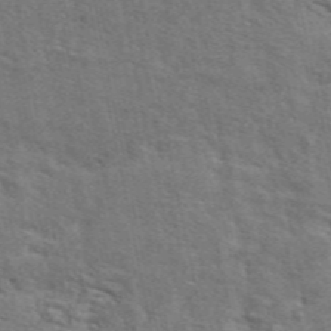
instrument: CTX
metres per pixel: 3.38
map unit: ANa
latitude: 49.1403
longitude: -82.3656
